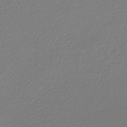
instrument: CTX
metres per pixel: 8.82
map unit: lHb
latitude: -44.6141
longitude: 59.7288
